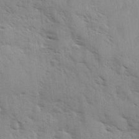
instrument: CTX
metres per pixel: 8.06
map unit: Ave
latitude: 10.8380
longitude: -102.6490
